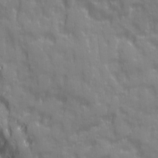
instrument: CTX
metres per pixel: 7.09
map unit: Ave
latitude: 20.4223
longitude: -132.7435
